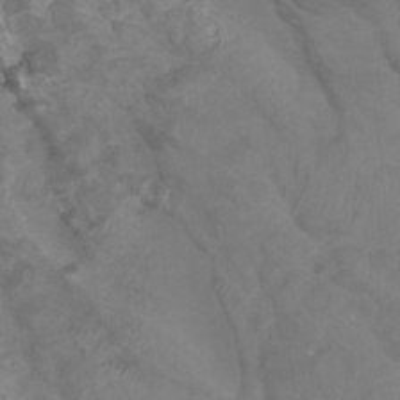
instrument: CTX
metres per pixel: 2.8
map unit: Htu
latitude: 2.8002
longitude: -20.5735
